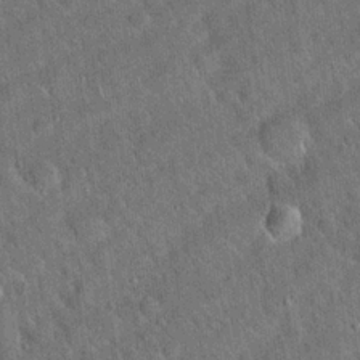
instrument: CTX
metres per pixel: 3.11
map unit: Hto
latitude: 19.6316
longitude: -52.7624
